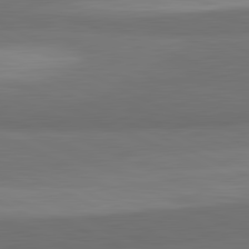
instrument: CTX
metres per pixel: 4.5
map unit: lApd
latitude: 82.1199
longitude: 158.4251
